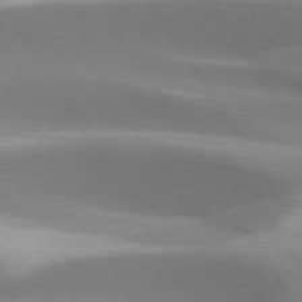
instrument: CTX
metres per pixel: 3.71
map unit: lApd
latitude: 73.6127
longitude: -51.9528
